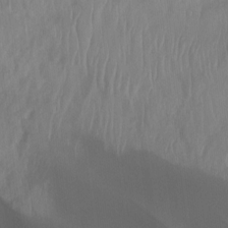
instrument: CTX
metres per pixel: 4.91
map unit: Nhu
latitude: -12.5007
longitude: -65.8395
